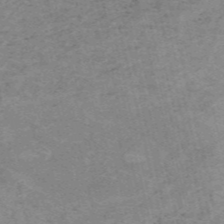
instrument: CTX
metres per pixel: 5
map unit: HNb
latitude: -54.6330
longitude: -42.5168
